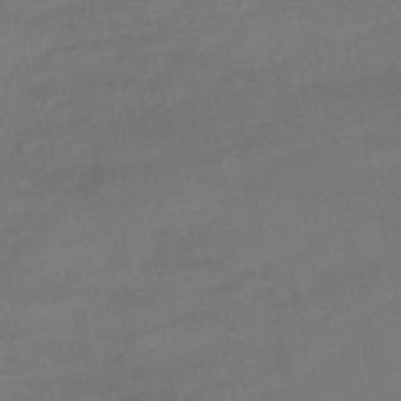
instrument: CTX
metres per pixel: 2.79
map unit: lHb
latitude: -46.9541
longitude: 70.1606
